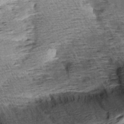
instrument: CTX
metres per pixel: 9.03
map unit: Aa
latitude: 8.7057
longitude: -141.5560
